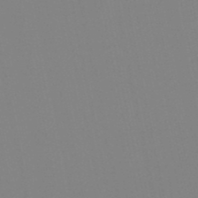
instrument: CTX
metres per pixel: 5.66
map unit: lHb
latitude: -49.5399
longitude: 70.3684
